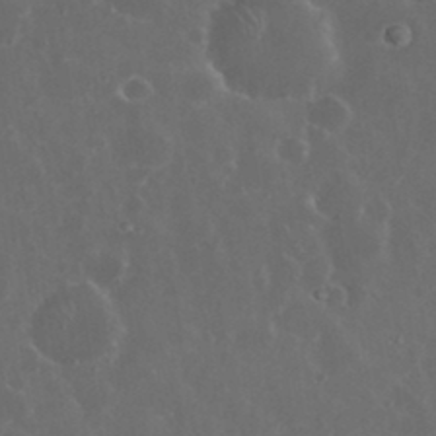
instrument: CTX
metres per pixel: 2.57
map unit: eHh
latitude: 33.4237
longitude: -61.2348
